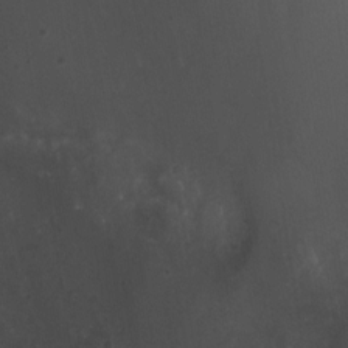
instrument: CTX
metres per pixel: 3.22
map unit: Htu
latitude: -6.5196
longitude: -67.7260
